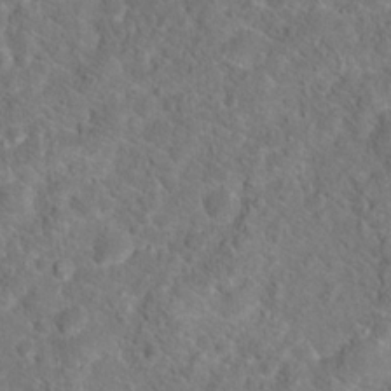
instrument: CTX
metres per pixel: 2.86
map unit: Hto
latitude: 18.2711
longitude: -38.1389
